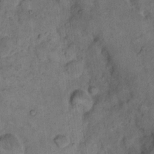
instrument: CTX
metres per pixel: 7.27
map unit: eHh
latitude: 14.3657
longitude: -65.2537
